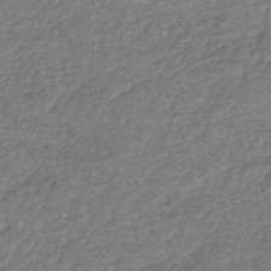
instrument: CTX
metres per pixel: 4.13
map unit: lHb
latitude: -44.3495
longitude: 70.6519
